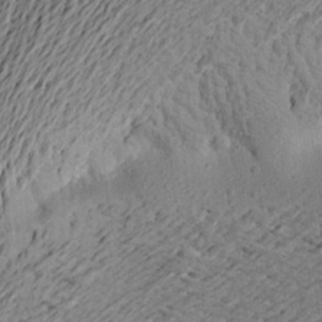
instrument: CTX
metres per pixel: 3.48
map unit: Aa
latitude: 20.7624
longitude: -149.2537
